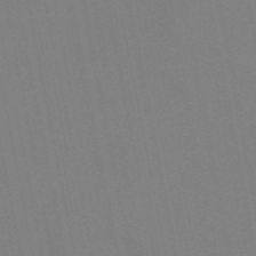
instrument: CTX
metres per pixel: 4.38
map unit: HNb
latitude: -52.7463
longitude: -45.5749
